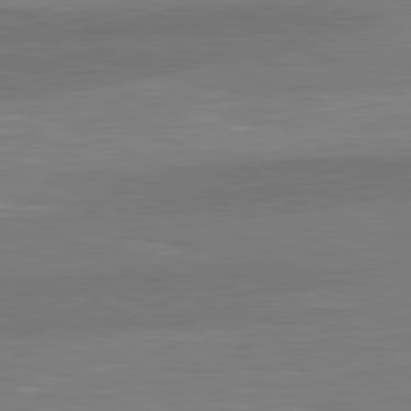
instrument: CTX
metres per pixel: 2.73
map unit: lApd
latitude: 81.0836
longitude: -173.1025
